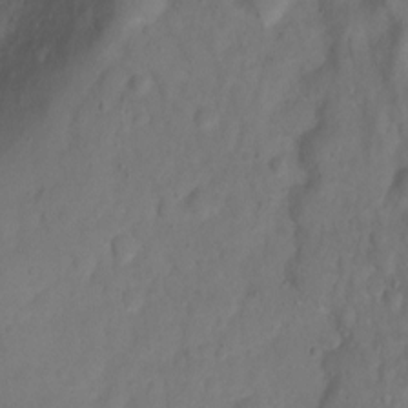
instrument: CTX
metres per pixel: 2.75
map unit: Ht
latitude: 2.2144
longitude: -35.2159
